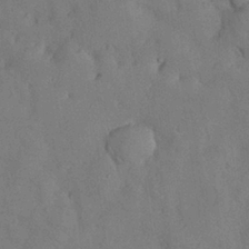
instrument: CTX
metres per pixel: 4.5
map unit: Nhu
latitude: 27.8206
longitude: -70.1956
